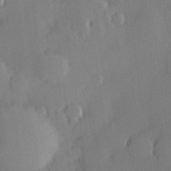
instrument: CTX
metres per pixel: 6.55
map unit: Hve
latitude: 24.6679
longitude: -93.0080
